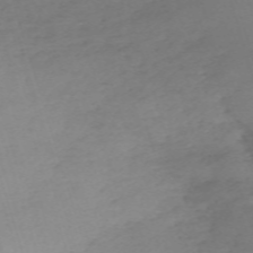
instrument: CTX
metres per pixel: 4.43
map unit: eHh
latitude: -62.8030
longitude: 52.8974
